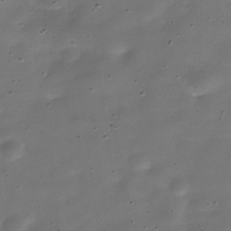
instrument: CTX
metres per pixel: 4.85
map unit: Hve
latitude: -30.9919
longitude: 93.1242
